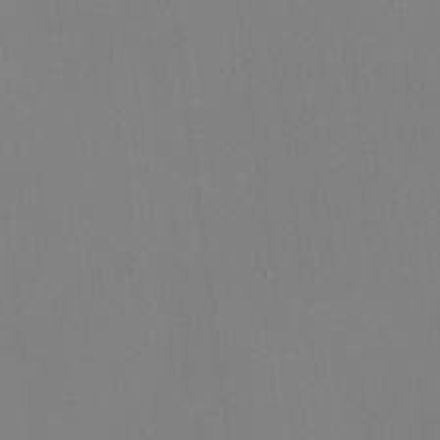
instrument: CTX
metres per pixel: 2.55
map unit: eHh
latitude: -5.9178
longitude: -87.7827
